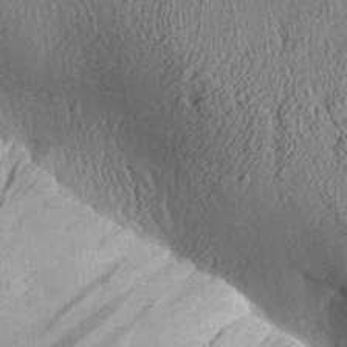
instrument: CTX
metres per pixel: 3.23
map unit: Aa
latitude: 26.4223
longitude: -134.8191
